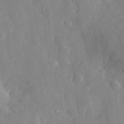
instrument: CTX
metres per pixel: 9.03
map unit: eHh
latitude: 29.2348
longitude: -78.2901
